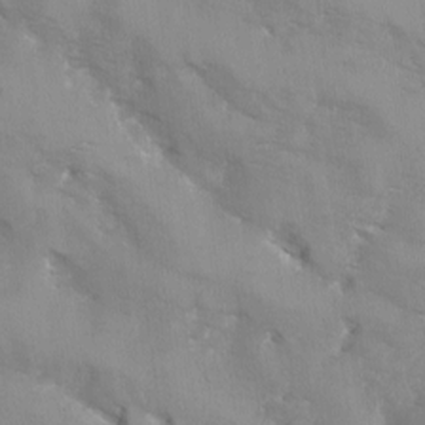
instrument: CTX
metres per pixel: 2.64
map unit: Ave
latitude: -9.0297
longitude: -117.4049
